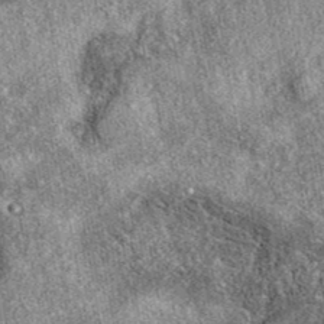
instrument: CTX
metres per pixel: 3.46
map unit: eAb
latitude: 38.7813
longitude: 108.5007
